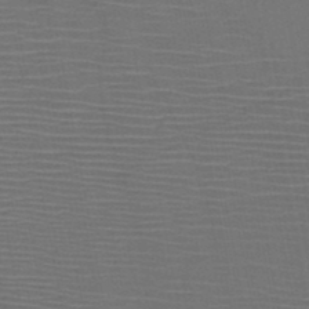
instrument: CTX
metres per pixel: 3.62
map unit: HNb
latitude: -47.6155
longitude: -40.4412
